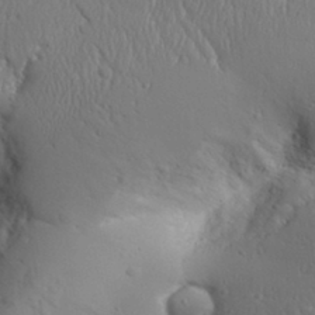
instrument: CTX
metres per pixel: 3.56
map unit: Aa
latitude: 31.4805
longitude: -143.3482
